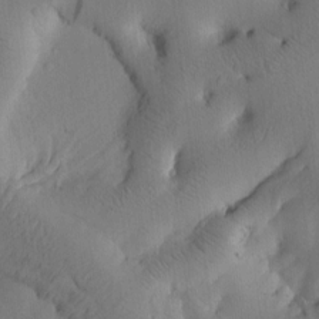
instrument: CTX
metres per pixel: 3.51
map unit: Htu
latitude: -3.0297
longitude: 168.3684
